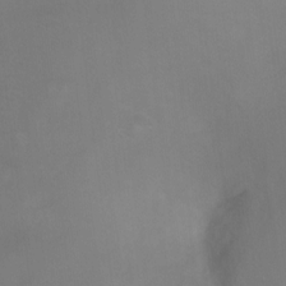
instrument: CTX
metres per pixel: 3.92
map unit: Ht
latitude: 0.1577
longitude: -36.1389
